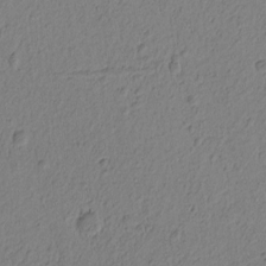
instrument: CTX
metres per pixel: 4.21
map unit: Nhu
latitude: -4.7274
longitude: -149.4804
